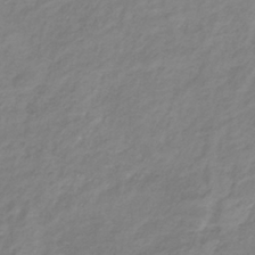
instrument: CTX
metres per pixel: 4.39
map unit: lHb
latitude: -36.8030
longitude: 73.0675
